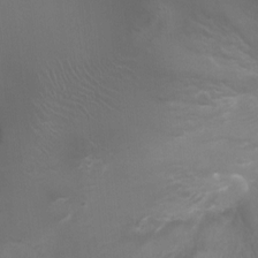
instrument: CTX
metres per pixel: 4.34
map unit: Ht
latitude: -0.9920
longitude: -16.5546
